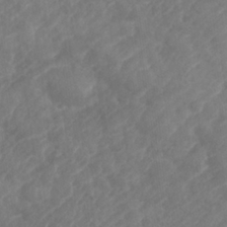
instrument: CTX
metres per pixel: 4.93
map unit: Nhe
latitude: -36.0661
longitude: -178.2145
